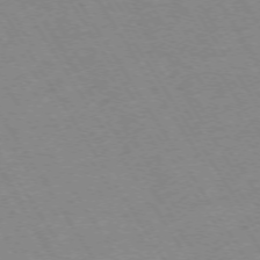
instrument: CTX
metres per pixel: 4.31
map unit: Ap
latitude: -73.5210
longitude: -71.8583
